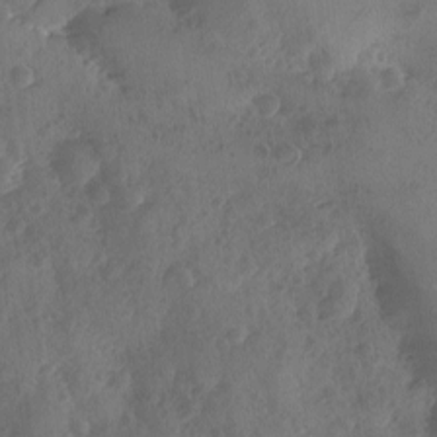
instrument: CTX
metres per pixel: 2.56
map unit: Ave
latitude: -9.8800
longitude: -118.2333
